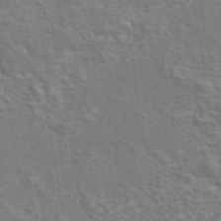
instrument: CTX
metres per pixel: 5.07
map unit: eAb
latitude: 43.5749
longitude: 107.9745
